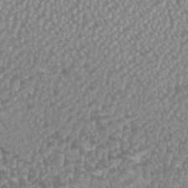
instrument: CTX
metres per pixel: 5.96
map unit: HNhu
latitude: -0.0094
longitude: 0.0094
